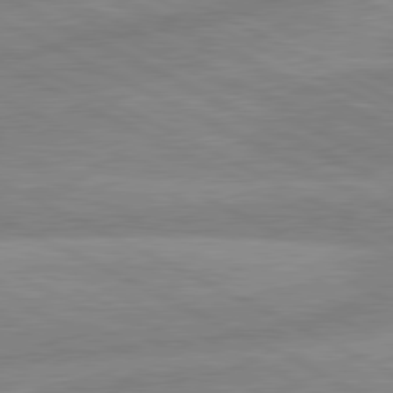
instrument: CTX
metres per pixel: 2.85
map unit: lApd
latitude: 80.7435
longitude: -169.5938
